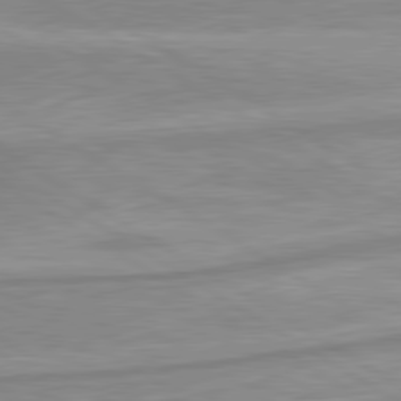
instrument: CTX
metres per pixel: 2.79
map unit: lApd
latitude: 80.0822
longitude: -172.4412
